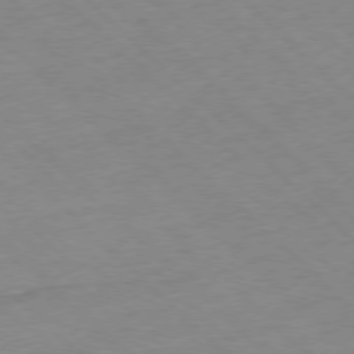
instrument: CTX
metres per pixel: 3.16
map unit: Ap
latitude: -77.9556
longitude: -61.1025
